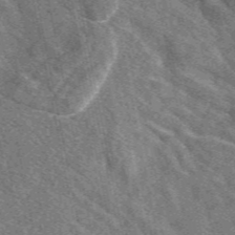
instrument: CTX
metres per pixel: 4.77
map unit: eAb
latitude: 48.1011
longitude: 119.6533
